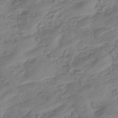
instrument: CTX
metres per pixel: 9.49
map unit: eHb
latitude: -43.7855
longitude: 85.6910
